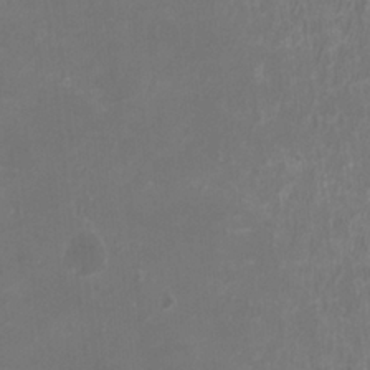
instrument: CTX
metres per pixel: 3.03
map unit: HNhu
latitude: 2.5168
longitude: -1.4993
